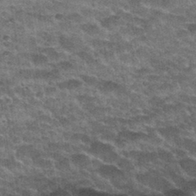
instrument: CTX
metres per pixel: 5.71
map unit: Nhu
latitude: 32.3089
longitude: -52.0633
